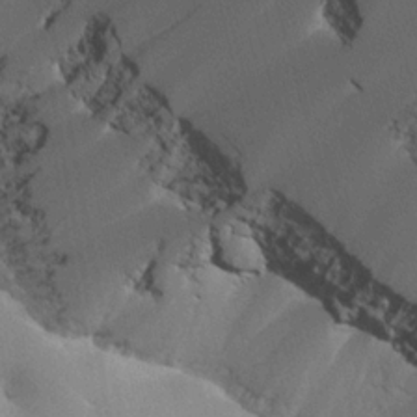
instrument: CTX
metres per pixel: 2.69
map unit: HNhu
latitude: 0.6490
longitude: -4.0633
